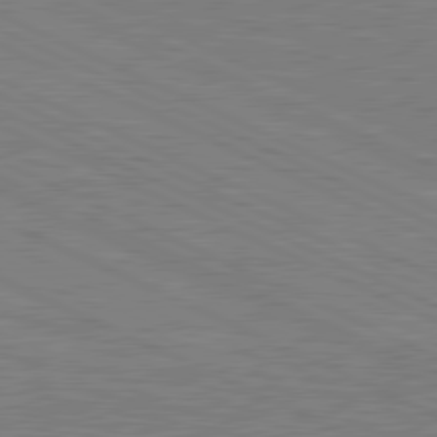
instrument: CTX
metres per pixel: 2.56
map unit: lApd
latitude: 80.9514
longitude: -170.6112
